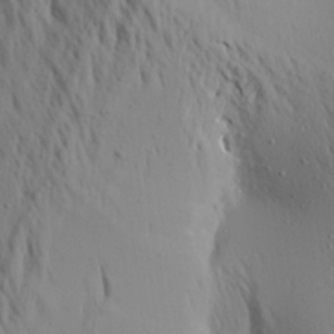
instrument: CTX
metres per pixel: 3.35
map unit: Aa
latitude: 19.4426
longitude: -147.8584
